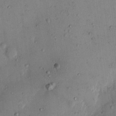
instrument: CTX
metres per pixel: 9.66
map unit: eHh
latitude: 11.5371
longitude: -61.8961
